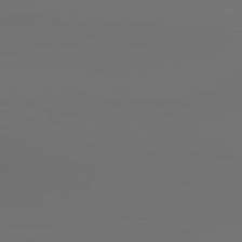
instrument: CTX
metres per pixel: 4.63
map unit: lApd
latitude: 79.3860
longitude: 177.5399
